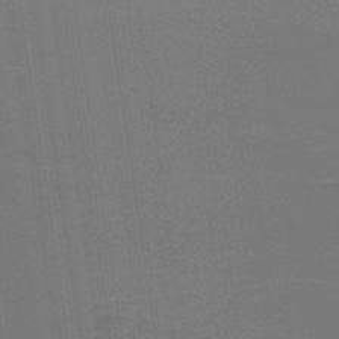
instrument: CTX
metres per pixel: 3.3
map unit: lHb
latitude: -35.7667
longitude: 59.8800
